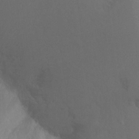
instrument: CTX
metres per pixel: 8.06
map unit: Ht
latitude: -9.4454
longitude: -38.0444
